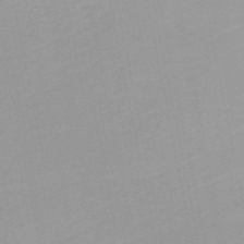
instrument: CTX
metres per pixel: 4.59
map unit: HNb
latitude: -48.3873
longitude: -43.8772
